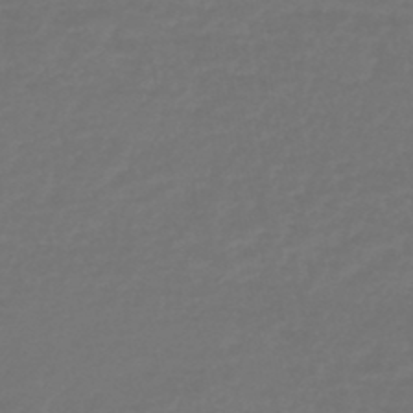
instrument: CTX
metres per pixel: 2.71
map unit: HNb
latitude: -47.1998
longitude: 55.2187
